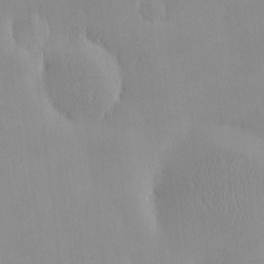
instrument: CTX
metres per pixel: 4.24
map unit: HNhu
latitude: -4.8975
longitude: 15.2565
